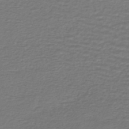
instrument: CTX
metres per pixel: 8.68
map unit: HNhu
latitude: -46.0661
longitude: 96.3684
